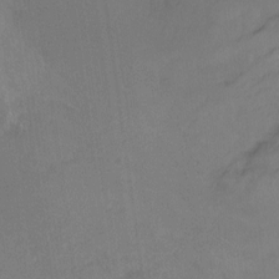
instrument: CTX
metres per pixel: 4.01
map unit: Nhu
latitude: -12.0850
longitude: -40.5923
